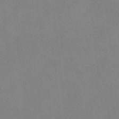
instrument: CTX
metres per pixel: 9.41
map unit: eHh
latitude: -8.6329
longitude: -67.8016
